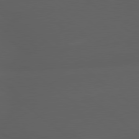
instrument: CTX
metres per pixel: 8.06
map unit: lApd
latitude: 79.3482
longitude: -165.9717
